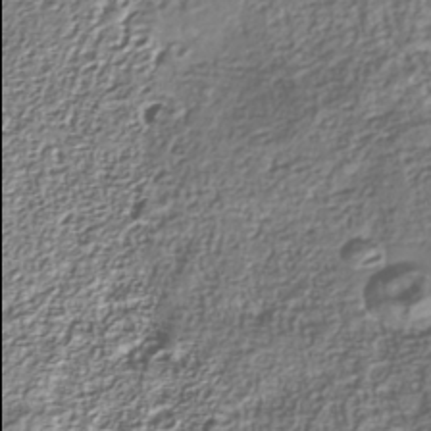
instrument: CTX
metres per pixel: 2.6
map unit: Nhu
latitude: -40.1606
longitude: -85.9906
